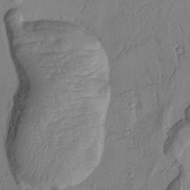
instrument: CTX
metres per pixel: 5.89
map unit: Htu
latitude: 2.0255
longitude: 179.8044
